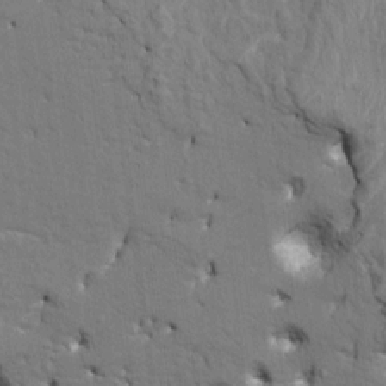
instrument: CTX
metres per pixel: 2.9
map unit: HNhu
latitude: 8.1200
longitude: -4.8380
